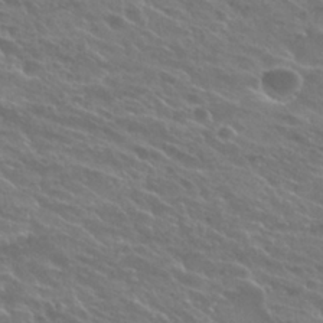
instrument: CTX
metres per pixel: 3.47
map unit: Hto
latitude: 26.3089
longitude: -39.8205
